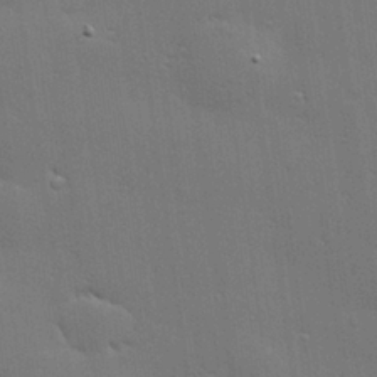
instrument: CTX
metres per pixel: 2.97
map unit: Hve
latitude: 27.7261
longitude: -94.0444
